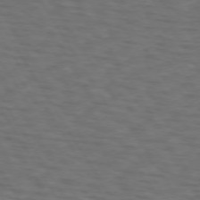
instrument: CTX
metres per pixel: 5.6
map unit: lApd
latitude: 72.9325
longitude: -74.2145
